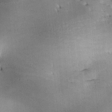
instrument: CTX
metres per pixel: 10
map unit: lAa
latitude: -10.0661
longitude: -124.5734
